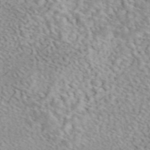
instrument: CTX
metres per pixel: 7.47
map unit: eAb
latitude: 44.5168
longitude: 109.4643
